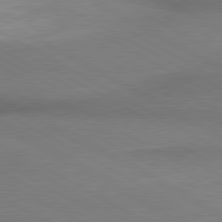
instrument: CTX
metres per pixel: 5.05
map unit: lApd
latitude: 80.6113
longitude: 163.4643
